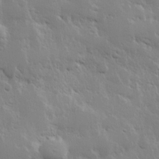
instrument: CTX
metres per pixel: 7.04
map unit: Hve
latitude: 24.4978
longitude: 145.6722
